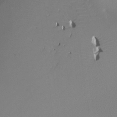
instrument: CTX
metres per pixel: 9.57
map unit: Ht
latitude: -7.5966
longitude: -28.1578
